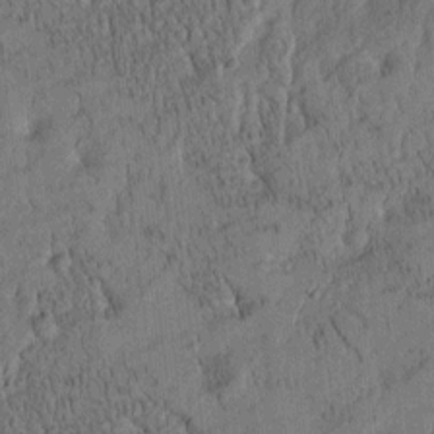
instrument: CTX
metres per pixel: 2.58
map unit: Htu
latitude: -4.2928
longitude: 174.9541
